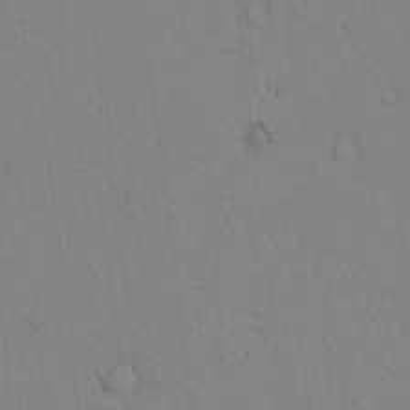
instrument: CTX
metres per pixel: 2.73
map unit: lAvf
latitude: 9.3104
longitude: 168.5006
